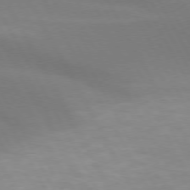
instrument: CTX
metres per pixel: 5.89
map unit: lApd
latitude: 73.5749
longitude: -48.7813
